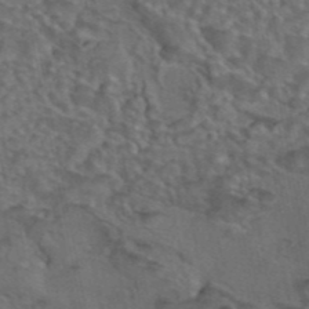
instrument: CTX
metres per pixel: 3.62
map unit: eAb
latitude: 43.5938
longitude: 104.5573
